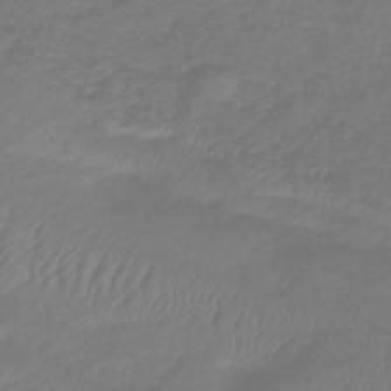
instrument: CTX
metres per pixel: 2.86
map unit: lHb
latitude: -41.6533
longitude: 76.9353
